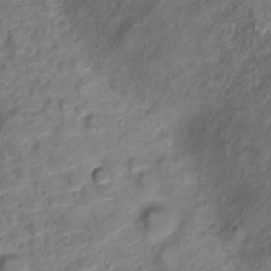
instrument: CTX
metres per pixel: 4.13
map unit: Nve
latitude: -19.9745
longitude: 105.5777
